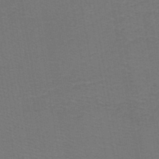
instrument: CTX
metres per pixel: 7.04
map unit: HNb
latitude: -45.1053
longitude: 51.8800
